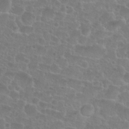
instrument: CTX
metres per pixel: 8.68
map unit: Nhu
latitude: 27.2537
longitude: -51.4426
